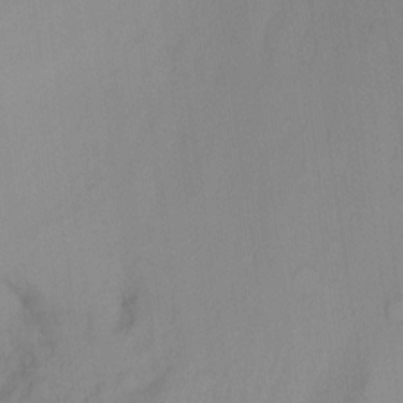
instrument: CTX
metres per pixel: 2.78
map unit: Ht
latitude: -16.7652
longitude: -49.1592
